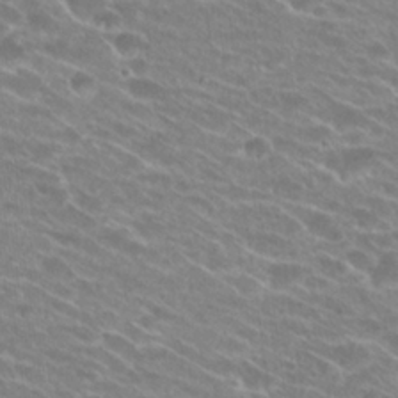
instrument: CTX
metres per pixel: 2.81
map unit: Hto
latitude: 25.1214
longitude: -42.2145
